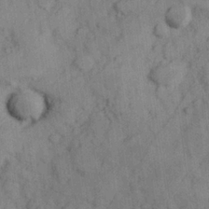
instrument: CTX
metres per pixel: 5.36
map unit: Hve
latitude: 25.1214
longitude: 147.7855
